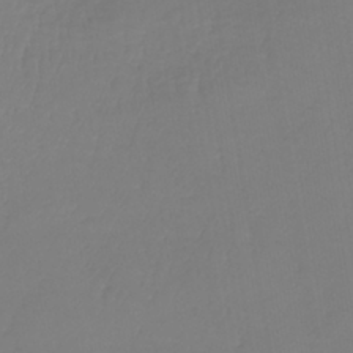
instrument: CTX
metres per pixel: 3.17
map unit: lHb
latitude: -40.9353
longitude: 65.8989
